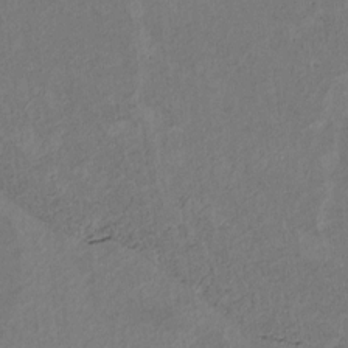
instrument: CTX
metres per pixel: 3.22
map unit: Htu
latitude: 2.4412
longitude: 148.6330
